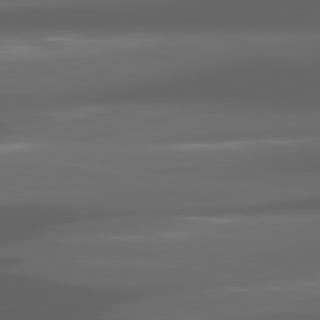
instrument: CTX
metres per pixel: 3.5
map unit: lApd
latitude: 80.7057
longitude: -140.9513
